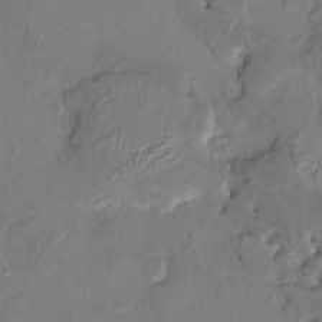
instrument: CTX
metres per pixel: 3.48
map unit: HNhu
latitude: 7.0458
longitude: -0.0444
